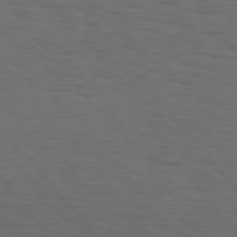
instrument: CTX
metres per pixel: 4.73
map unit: Hpe
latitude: 75.6694
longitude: -131.6127
